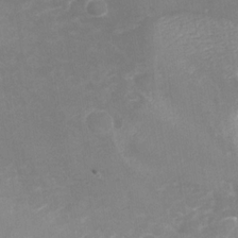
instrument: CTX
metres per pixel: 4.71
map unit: Nhu
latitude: -27.7099
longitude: -58.4034
